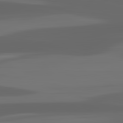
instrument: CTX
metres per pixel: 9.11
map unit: lApd
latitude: 82.9324
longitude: -132.3845
